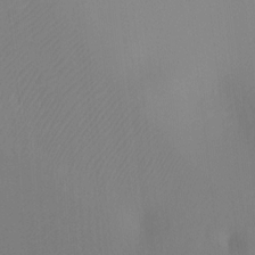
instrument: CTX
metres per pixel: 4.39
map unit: Ht
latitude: -6.8975
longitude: -31.3482
